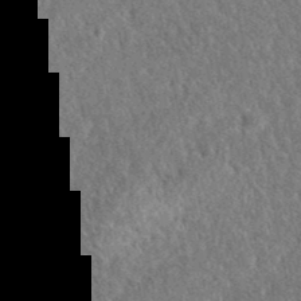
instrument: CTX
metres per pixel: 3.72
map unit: eAb
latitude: 37.2537
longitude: 112.3873
